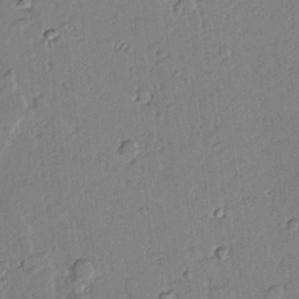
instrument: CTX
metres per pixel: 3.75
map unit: lAvf
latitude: 24.8380
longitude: -110.3090
